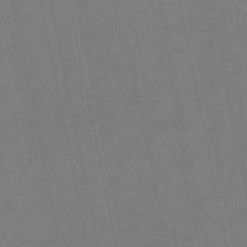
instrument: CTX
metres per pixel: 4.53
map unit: eHb
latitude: -50.3117
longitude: 72.9541
